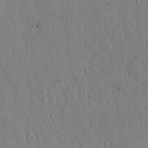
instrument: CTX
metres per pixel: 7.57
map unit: Hto
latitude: 17.5182
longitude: -59.3482
